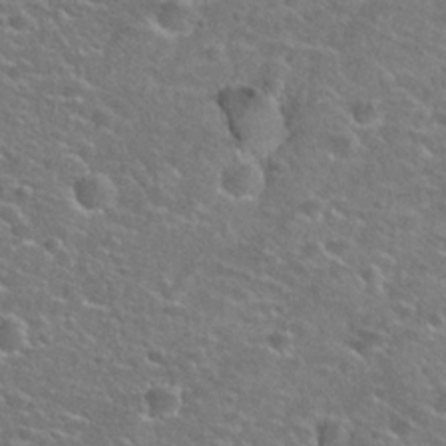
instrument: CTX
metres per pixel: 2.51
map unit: Hto
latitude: 25.8772
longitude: -49.8961
